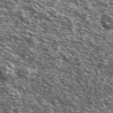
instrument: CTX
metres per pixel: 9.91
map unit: Ave
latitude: 37.5749
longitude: -108.5923
